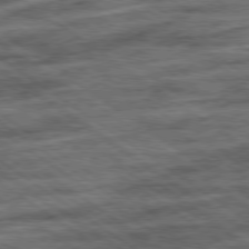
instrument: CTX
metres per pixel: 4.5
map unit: Ap
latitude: -80.0472
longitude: -50.7246
